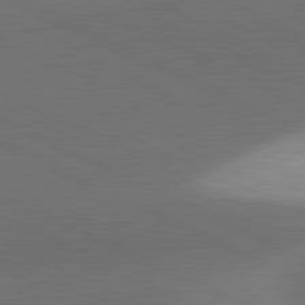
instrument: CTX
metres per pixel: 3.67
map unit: lApd
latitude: 81.5182
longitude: 139.6533
